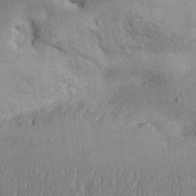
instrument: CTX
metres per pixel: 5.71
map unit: Aa
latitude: 31.7639
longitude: -144.2900
